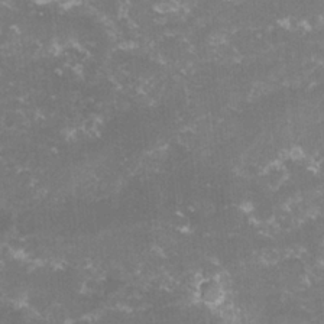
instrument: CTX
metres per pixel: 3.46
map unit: lHvf
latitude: -15.1809
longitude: -100.7435
